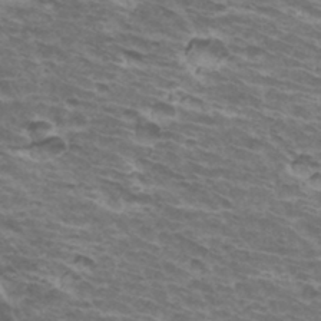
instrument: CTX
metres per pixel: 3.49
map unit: Hto
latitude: 33.9150
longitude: -42.5357
